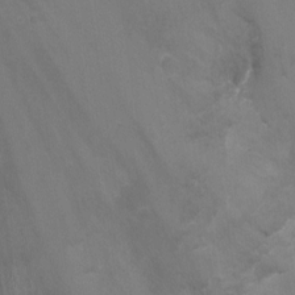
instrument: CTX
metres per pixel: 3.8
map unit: Nhu
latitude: -12.1039
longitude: -35.0836
